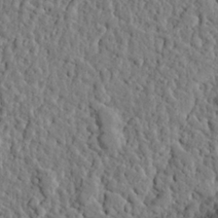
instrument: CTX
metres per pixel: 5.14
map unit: eHh
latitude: 26.7624
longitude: -78.6113
